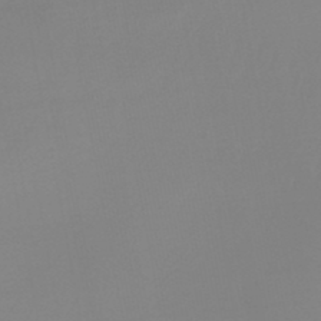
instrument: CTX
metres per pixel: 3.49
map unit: lHb
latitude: -44.4440
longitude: 63.7099
